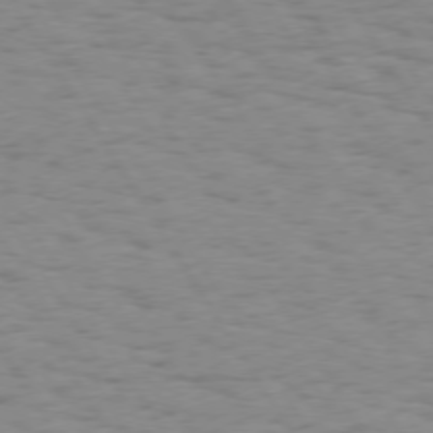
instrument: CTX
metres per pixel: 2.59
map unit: Hpe
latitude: 74.0633
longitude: -136.2523
